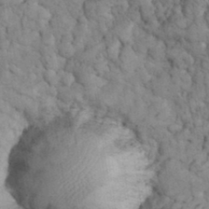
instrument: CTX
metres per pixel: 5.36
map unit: eHh
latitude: 32.8947
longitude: -66.3089
